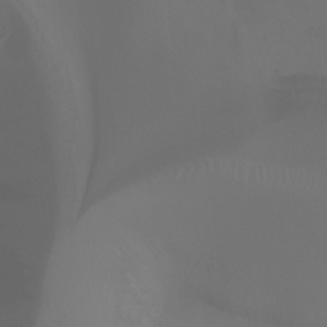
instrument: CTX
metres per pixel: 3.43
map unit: Aa
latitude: -6.7652
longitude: -72.6302
